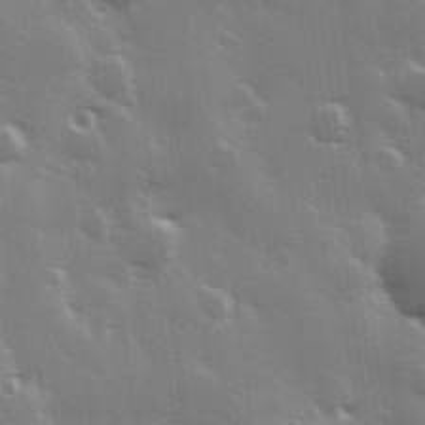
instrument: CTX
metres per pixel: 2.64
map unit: Hve
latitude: 28.4979
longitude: 148.0283
